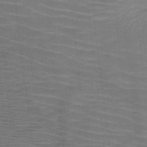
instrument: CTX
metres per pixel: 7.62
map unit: HNb
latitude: -47.9367
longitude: -45.7449
